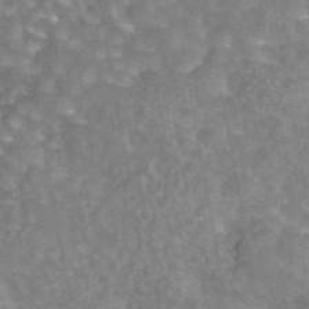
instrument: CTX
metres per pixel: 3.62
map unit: eAb
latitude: 44.4034
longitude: 106.1417
